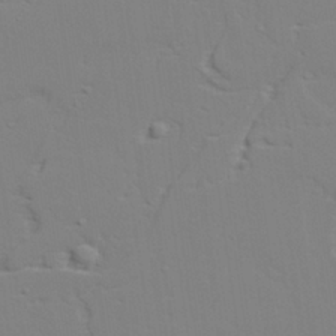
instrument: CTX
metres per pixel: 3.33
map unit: lAvf
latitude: 28.8191
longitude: -109.5938
